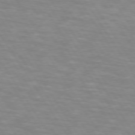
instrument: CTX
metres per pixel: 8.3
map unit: lApd
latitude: 74.0444
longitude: -53.7450
